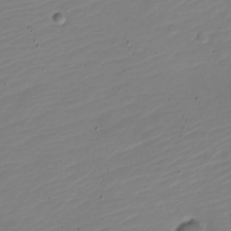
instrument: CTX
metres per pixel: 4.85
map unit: Nve
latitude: -21.6910
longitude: 105.7288
